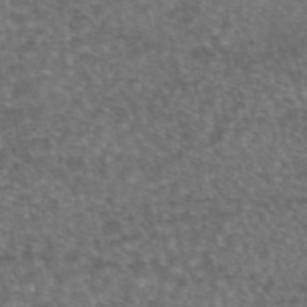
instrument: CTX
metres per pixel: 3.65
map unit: eAb
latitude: 45.2726
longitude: 108.5196
